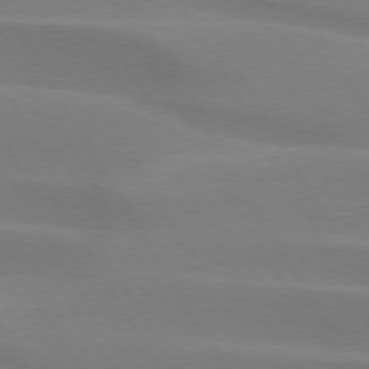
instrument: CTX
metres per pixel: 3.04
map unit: lApd
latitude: 74.7057
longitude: -65.7827
